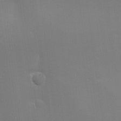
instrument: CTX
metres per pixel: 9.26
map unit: lHvf
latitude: 23.6694
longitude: 140.9731
